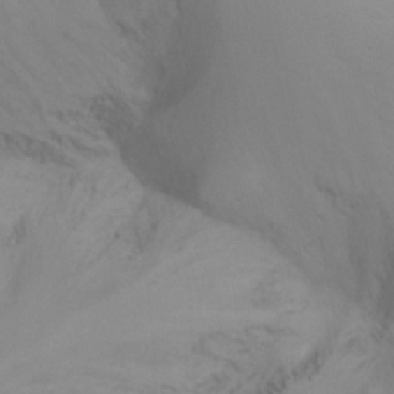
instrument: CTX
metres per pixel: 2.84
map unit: Nhu
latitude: -13.1242
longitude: -60.0822
